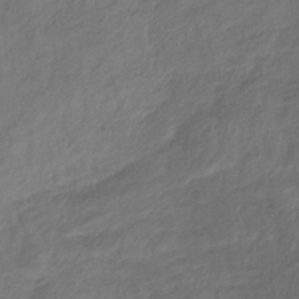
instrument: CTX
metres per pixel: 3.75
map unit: lHb
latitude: -37.1242
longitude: 72.7841
